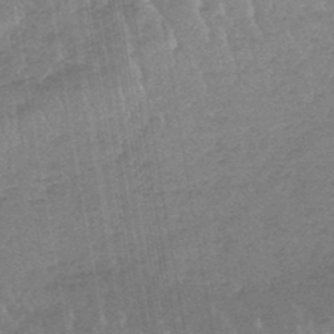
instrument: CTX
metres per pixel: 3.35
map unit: lHb
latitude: -47.6344
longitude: 76.3117
